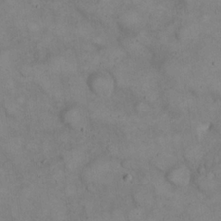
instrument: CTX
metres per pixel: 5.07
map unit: eHh
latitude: 21.1970
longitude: -59.9717
